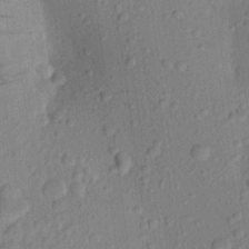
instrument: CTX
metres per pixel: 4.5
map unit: Aa
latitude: 22.9703
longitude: -146.7436
